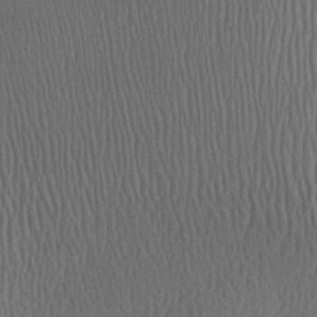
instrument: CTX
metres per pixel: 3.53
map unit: Aa
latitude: 27.9717
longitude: -138.2522
